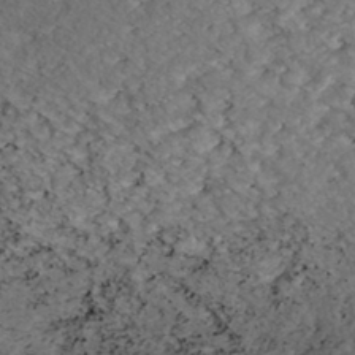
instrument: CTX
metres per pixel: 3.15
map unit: ANa
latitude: -42.7841
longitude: 108.3684
